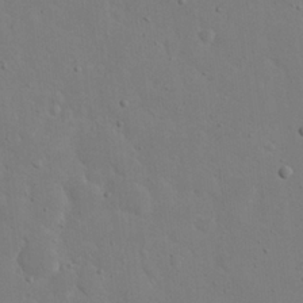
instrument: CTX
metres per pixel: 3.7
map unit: eHh
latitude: 20.1200
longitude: -71.2348
